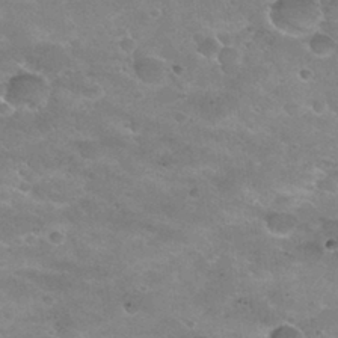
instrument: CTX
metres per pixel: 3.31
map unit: Hto
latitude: 30.3090
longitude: -46.4412
